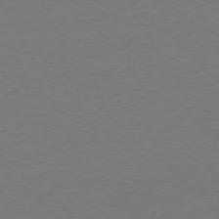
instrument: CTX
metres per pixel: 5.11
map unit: Ap
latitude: -78.0283
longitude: -58.1578
